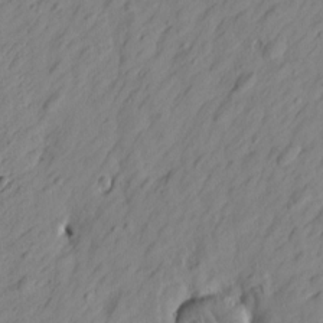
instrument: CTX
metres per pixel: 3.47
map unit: Htu
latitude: -1.6533
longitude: -175.1025
